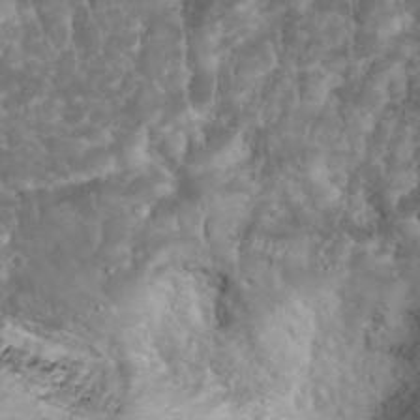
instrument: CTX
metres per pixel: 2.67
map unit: eHh
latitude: 33.5371
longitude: -64.4034
